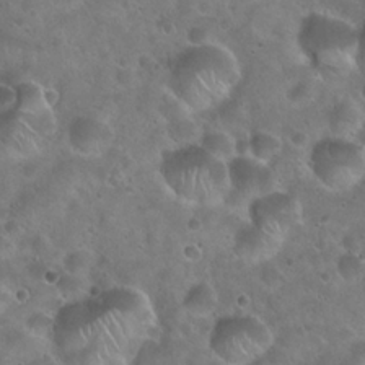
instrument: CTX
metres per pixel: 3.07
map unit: Hto
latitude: 22.4979
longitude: -54.5923
